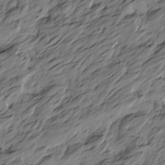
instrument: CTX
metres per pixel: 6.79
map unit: Htu
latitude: -5.6344
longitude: -178.4034
